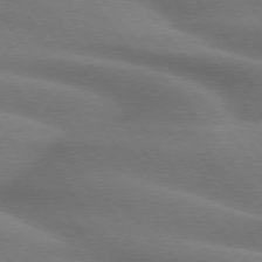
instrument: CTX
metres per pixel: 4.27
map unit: lApd
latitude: 75.1025
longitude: -59.7828
